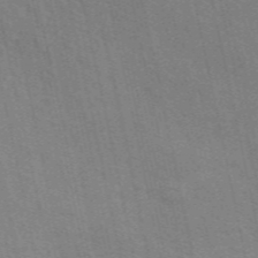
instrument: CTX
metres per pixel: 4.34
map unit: ANa
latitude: 49.7450
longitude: -73.6694
